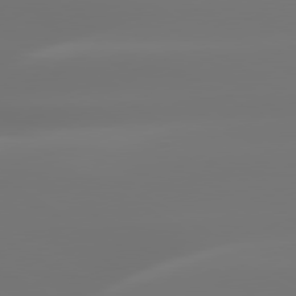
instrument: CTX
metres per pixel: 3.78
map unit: lApd
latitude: 79.8584
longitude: -138.5735
